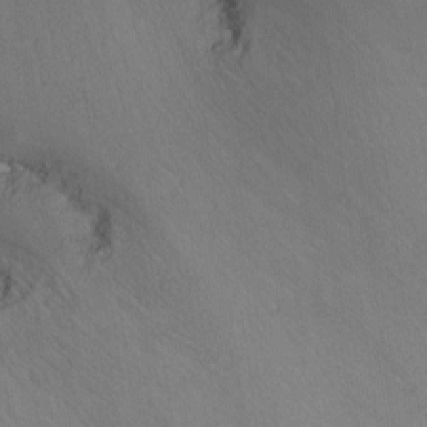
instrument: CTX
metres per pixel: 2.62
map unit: Ht
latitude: -9.7478
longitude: -38.4034
